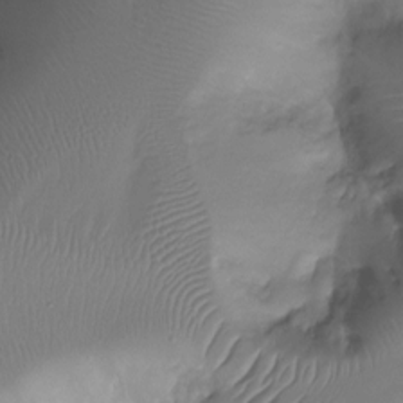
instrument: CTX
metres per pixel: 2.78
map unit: Ht
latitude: -17.5211
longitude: -43.5749
